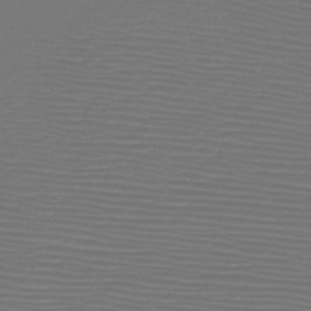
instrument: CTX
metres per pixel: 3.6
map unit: HNb
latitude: -47.2943
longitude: -41.9717
